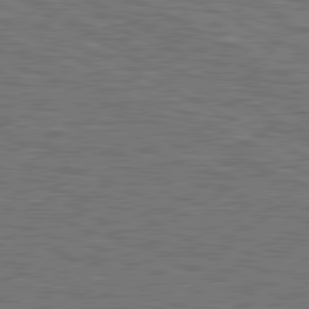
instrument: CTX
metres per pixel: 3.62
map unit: lApd
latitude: 81.1214
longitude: -171.4426
